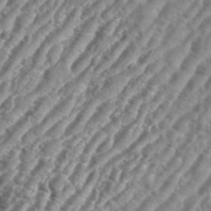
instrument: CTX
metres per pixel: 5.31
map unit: eHh
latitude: 36.3467
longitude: -134.7624
